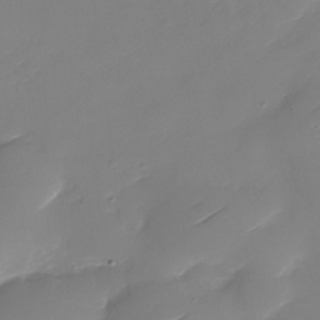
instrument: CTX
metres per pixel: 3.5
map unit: Nhu
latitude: -30.4629
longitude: -72.6491
